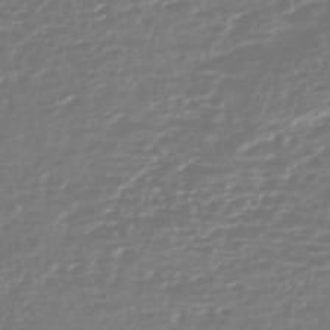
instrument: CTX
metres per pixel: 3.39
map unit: HNhu
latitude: -45.3510
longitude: 107.2565
